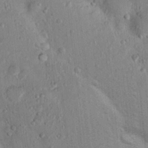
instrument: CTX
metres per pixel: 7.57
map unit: Nhu
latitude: 15.8206
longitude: -30.1578
